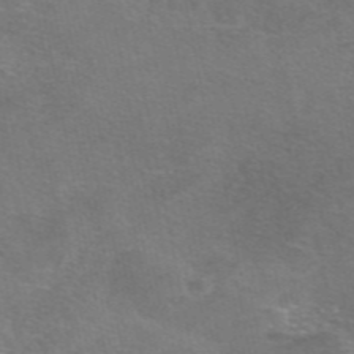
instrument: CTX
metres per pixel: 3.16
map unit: eAb
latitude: 47.8584
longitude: 105.9556
